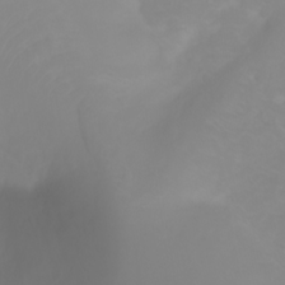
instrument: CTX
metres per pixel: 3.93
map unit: Ht
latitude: -2.4817
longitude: -61.3859
